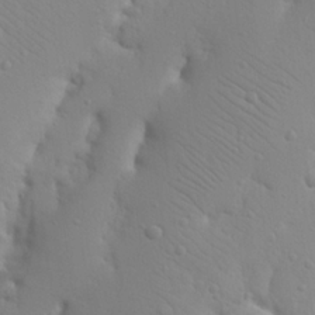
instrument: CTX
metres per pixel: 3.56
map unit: Nhu
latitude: 21.1403
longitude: -73.8962
